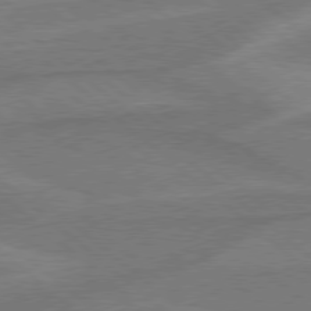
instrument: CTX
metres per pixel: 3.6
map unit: Hpe
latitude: 78.1389
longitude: -153.1026
